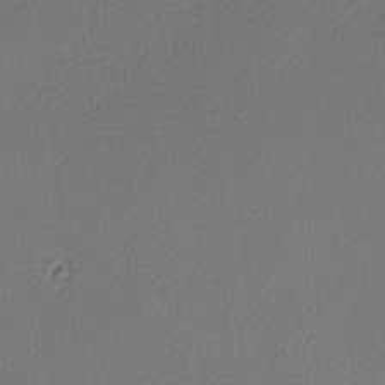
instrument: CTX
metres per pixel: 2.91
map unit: Nhu
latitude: 0.4034
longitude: -79.1781
